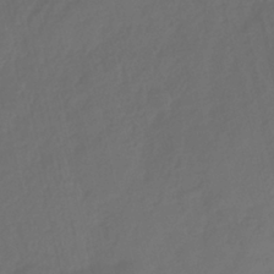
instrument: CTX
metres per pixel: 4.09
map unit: HNhu
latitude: -28.5007
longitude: 66.8408
